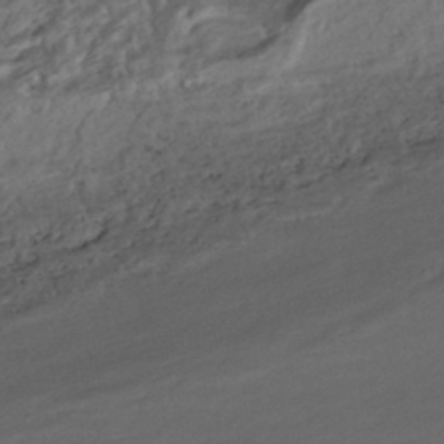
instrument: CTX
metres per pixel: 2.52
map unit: HNhu
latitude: -42.2550
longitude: 103.6344
